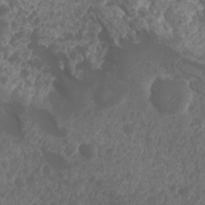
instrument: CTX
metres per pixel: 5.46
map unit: Nhu
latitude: 6.0822
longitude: -18.7057
